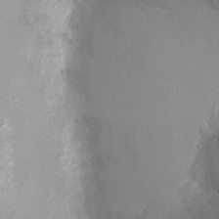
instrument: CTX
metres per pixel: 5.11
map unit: Ht
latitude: -4.8597
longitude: -29.1781
